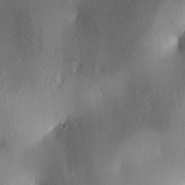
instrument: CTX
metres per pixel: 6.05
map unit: lAa
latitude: 3.4615
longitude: -117.6316
